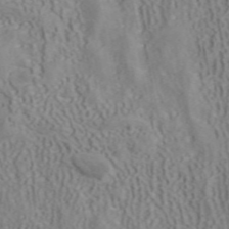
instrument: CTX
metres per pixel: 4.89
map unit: ANa
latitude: 41.2159
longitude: 34.5574
